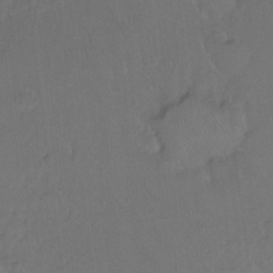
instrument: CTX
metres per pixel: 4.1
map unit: Hto
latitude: -10.4251
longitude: -37.0648
